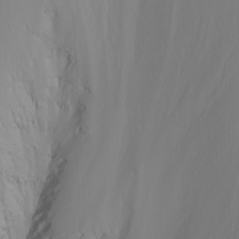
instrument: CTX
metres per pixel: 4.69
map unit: Nhu
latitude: -8.5574
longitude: -84.5168
